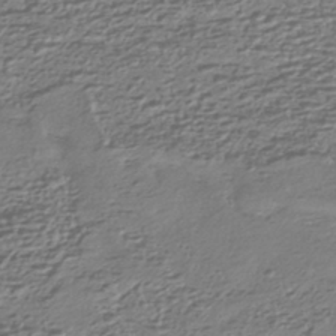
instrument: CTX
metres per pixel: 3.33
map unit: HNhu
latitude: -43.7288
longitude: 98.7841
